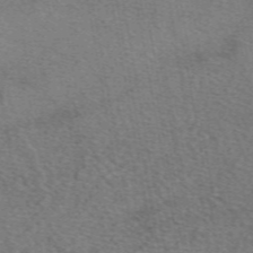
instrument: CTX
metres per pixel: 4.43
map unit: eAb
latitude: 50.0444
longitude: 110.5762
